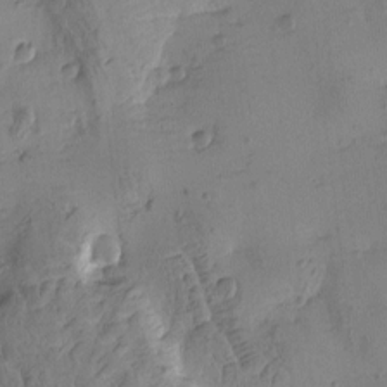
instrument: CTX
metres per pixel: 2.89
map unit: Htu
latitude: -3.5966
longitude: -176.4790
